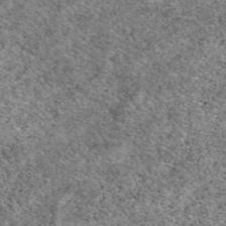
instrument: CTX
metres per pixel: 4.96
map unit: eAb
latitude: 49.9339
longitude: 108.7274
